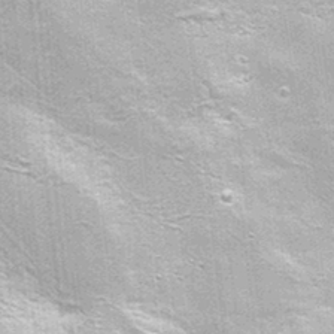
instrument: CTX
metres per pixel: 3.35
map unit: Nhu
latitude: 1.7260
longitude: -16.9891
